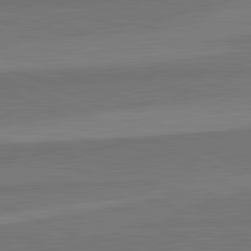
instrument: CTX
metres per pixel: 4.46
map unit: lApd
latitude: 82.7435
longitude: 158.2361
